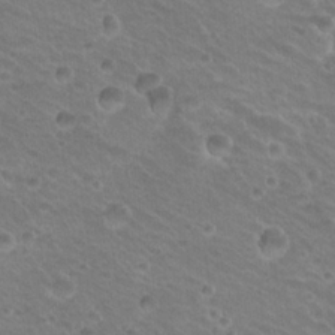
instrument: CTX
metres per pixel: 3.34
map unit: Hto
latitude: 20.4412
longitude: -32.8947
